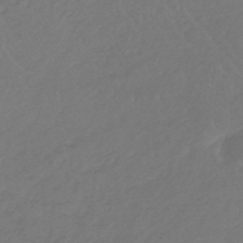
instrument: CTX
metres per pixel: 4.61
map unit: lHb
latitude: -45.0864
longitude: 69.0108
